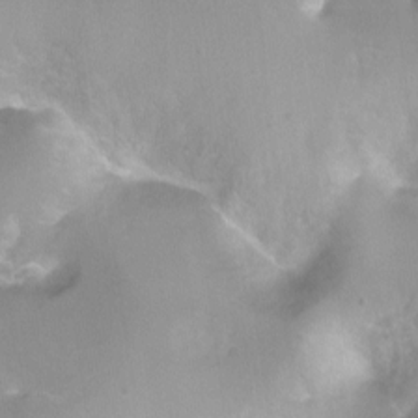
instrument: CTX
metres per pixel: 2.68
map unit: Ht
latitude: -10.5952
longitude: -44.7435
